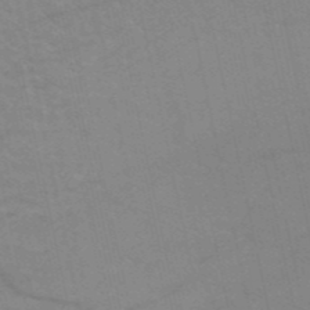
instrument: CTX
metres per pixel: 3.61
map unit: HNb
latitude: -52.5951
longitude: -43.9717
